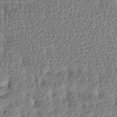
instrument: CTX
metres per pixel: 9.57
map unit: Htu
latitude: -4.0472
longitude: 176.2739
